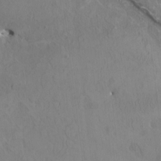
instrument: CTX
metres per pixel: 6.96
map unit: HNhu
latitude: 4.4790
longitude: -4.3278
